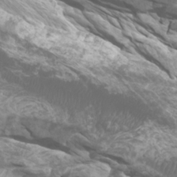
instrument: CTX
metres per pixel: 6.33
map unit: Htu
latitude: -5.8611
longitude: -75.1781
